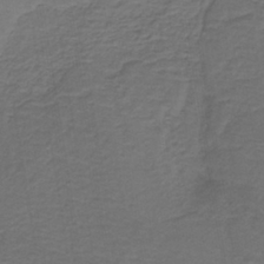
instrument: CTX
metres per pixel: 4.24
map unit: lHb
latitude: -38.5385
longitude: 58.1038
